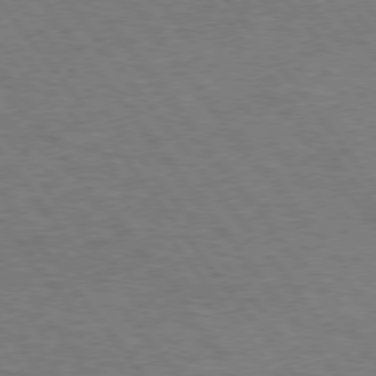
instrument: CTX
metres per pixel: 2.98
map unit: Hpe
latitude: 75.0081
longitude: -151.0647
